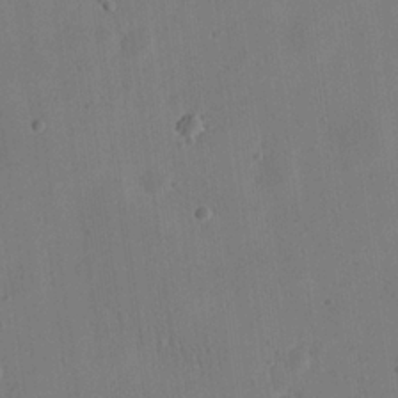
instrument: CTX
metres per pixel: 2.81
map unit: eHh
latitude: 21.4616
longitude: -70.0255
